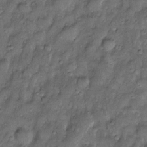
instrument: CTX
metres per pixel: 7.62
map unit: Htu
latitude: -6.9919
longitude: 157.9745
